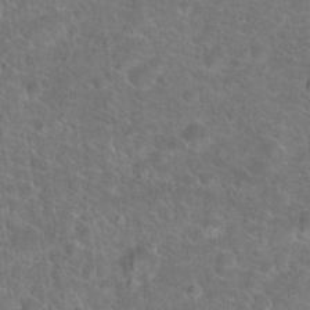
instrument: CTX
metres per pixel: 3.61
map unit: Hto
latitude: 19.0458
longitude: -43.6883
